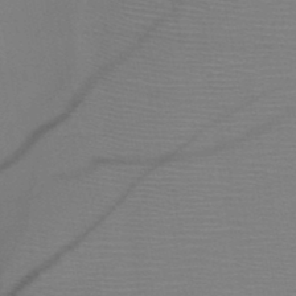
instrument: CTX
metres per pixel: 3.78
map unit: HNb
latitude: -47.2187
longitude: -40.6868
